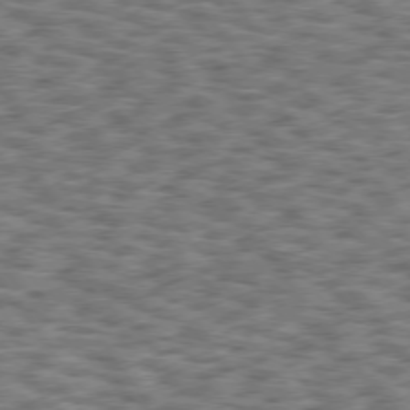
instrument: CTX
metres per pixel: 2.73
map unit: Hpe
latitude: 75.5749
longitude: -134.4412
